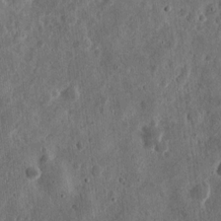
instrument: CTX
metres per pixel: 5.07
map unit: eHh
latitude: 11.8395
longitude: -73.8017
